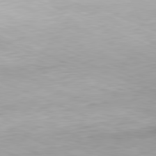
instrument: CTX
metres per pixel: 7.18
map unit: Hpe
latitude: -81.8612
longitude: 14.0850
